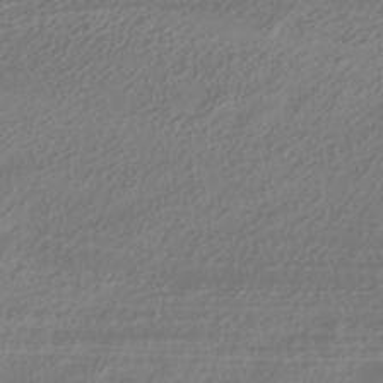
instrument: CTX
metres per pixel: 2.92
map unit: HNhu
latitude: -41.6722
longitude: 106.1795
